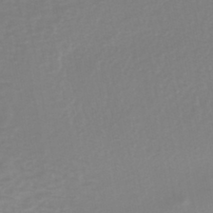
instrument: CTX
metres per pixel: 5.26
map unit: lHb
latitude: -40.4440
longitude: 65.0487
